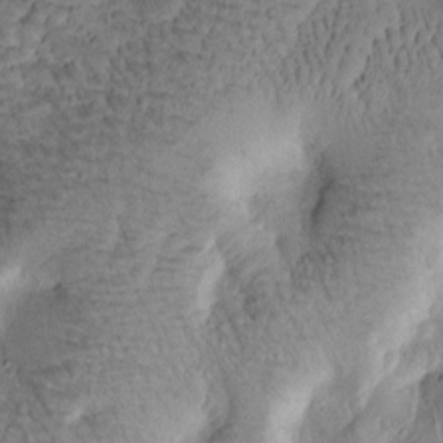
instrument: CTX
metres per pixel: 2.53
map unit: Htu
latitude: -0.8219
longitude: 170.8408
